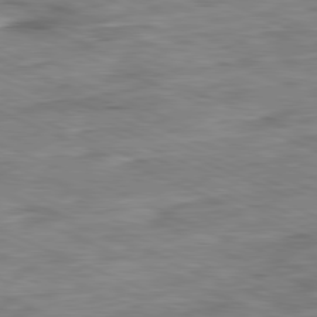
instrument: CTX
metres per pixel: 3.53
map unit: Ap
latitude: -81.5210
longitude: -82.8569
